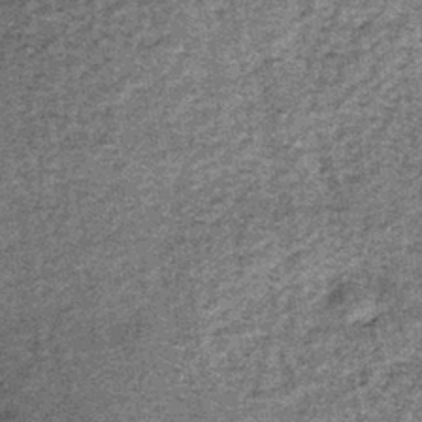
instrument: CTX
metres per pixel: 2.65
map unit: lHb
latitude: -38.4440
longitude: 66.5007
